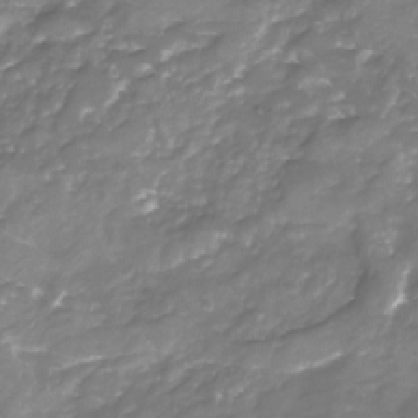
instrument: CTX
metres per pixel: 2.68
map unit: Nhu
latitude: -22.5763
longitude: -57.2159
